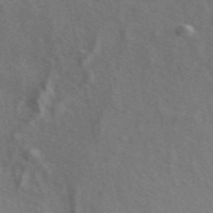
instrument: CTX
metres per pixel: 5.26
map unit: ANa
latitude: 50.2144
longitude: -74.6868
